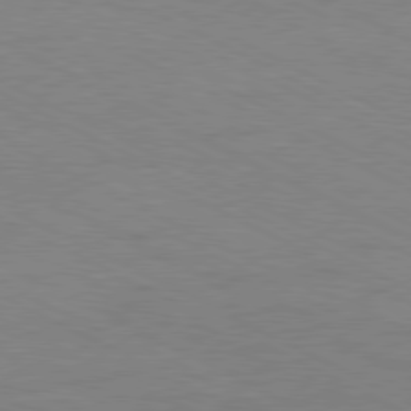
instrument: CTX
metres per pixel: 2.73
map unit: Hpe
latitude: -81.1431
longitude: 18.1417
